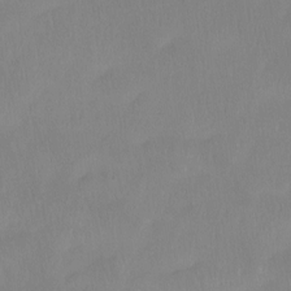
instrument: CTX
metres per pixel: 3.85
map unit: Htu
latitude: -15.0298
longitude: -46.2901
